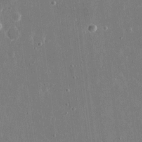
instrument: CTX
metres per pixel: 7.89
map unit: eHh
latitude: 16.1767
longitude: -71.1214
